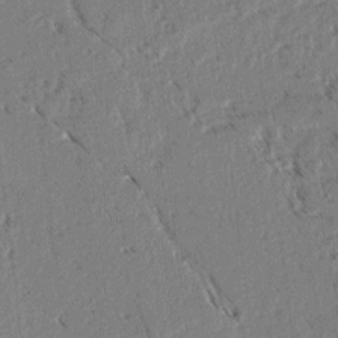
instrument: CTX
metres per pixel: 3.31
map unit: lAvf
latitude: 3.4237
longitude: -105.7261
